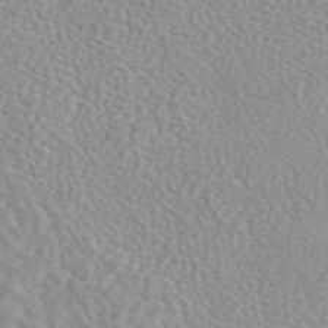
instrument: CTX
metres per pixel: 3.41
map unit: eAb
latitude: 45.2726
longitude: 111.8989
